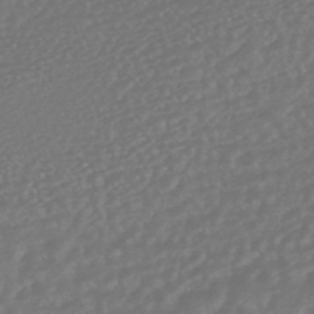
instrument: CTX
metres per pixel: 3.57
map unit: HNhu
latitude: -47.7099
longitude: 97.8423
